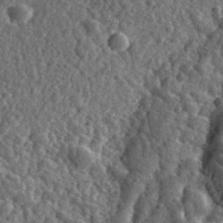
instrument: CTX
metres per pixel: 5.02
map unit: eHh
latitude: 35.3292
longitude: -79.8017
